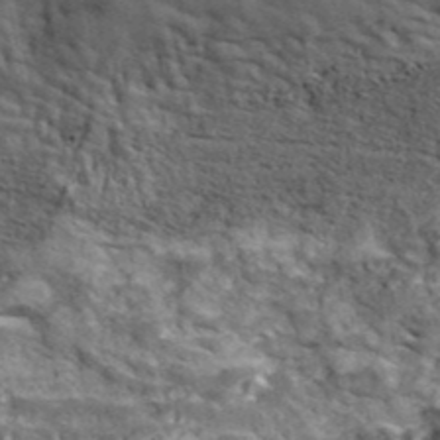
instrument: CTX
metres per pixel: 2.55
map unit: ANa
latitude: 42.7624
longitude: -88.9325
